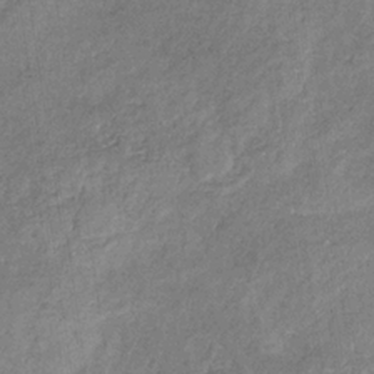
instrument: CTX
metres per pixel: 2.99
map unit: HNb
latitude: -32.2740
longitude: 59.7855
